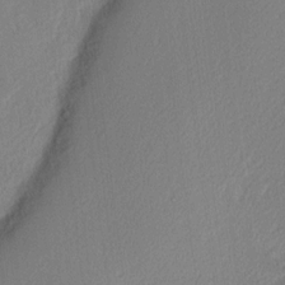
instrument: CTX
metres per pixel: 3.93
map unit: Nhu
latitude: 2.7057
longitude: -76.8191
